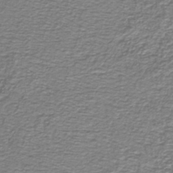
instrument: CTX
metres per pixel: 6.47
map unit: lHb
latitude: -41.1242
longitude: 55.1998
